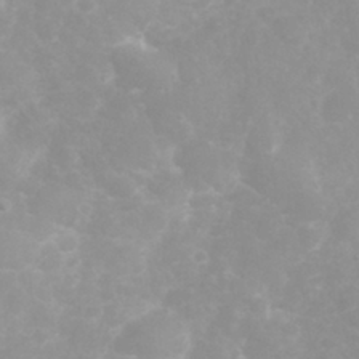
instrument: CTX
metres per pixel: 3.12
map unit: eHh
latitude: 31.5749
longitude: -63.0081
